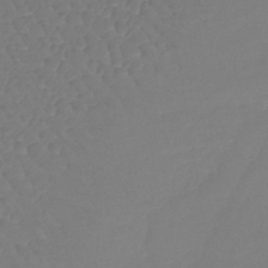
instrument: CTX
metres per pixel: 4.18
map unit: lHb
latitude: -41.1998
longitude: 68.4440
